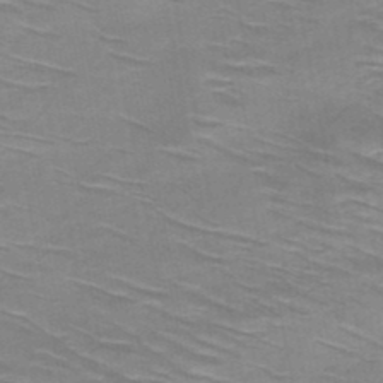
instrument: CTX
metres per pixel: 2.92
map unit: HNb
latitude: -47.7477
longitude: -48.2711
